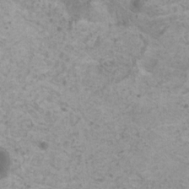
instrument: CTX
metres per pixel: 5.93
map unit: HNhu
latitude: 0.8002
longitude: 3.3509
